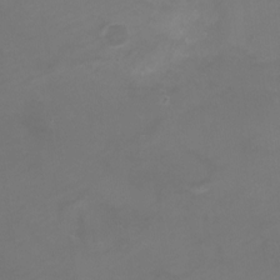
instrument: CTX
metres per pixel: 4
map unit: Nhe
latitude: -19.5021
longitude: 143.5210
